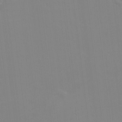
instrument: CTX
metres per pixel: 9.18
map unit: eHh
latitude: -2.8219
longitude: -80.4034
